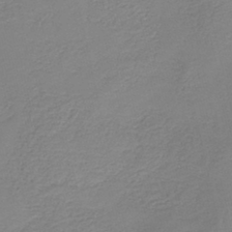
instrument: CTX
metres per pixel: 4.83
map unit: HNb
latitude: -40.5007
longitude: 50.0850
